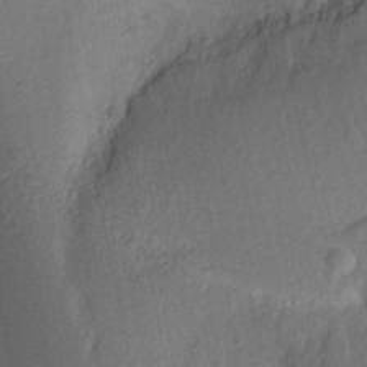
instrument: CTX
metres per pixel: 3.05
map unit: Aa
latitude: 23.8772
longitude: -147.4994
